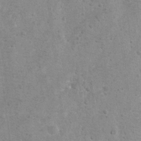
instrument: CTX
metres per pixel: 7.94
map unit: Hto
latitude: 11.3860
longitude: -36.4034
